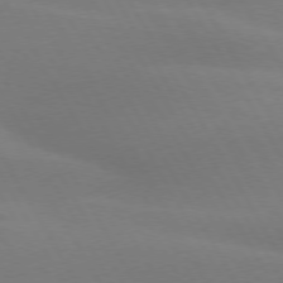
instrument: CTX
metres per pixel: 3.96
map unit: lApd
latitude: 73.8206
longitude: -48.4223
